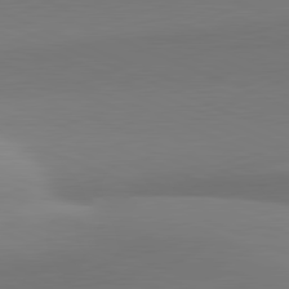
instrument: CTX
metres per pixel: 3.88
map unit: lApd
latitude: 81.9339
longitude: 144.0850
